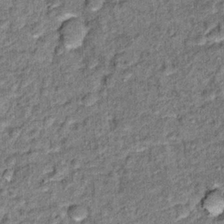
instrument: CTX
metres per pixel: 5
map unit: Hto
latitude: 14.9514
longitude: -34.8947
